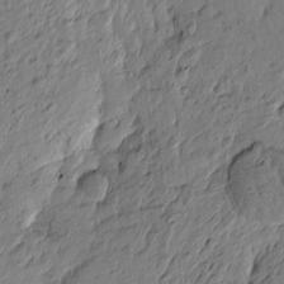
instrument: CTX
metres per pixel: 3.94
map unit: Htu
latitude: -4.8975
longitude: 179.8233
